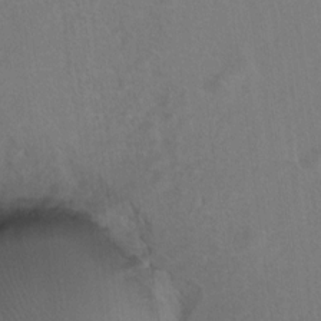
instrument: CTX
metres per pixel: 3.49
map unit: Hto
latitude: 8.8947
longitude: -34.6112
